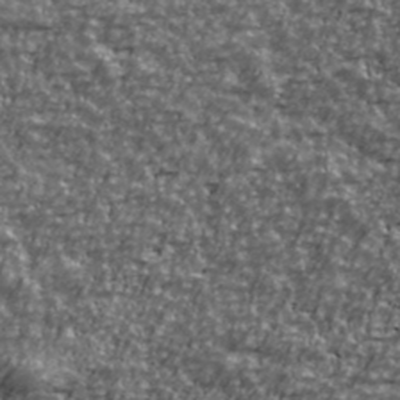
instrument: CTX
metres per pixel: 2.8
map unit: Ave
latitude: 41.3103
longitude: -114.2522
